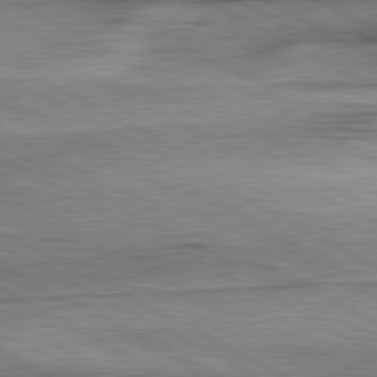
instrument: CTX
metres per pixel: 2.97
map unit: lApd
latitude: 80.9325
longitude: -157.1781
